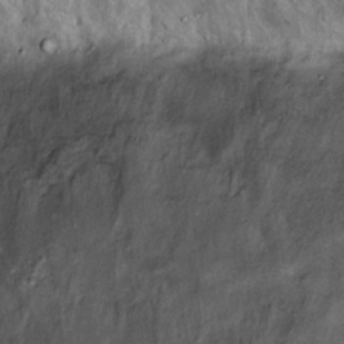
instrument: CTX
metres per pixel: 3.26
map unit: Hto
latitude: 17.1781
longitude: -59.6883
